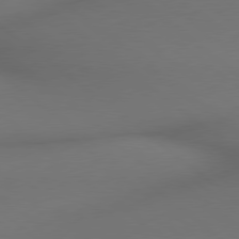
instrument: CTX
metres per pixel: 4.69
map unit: lApd
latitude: 78.8758
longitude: 175.6154
